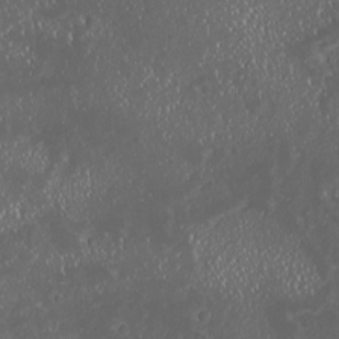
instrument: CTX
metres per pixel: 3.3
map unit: HNhu
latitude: -2.3495
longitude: 11.1620
